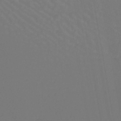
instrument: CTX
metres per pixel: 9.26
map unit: lHb
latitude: -45.8422
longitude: 66.1795
